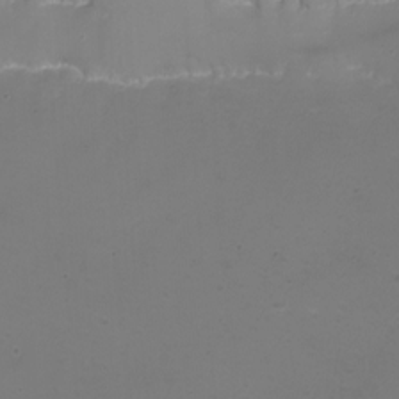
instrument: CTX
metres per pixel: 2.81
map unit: Nhu
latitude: -13.5399
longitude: -63.0270
